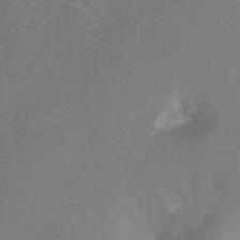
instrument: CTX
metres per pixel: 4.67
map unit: Ht
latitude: -13.0675
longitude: -45.5938
